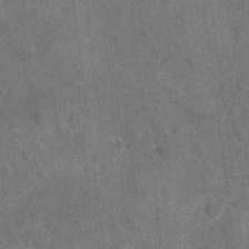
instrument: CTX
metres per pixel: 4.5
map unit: Nhu
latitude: -18.1039
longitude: -56.2333
